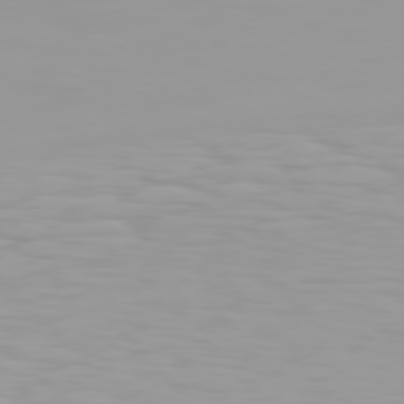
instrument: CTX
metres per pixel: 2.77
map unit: Hpe
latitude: 77.2348
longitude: -140.2900
